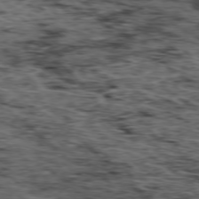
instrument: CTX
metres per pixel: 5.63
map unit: Hpe
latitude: -77.3699
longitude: 12.5952
